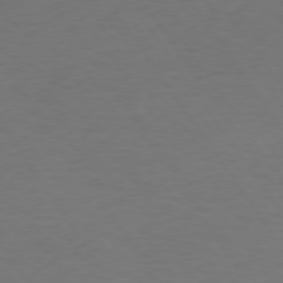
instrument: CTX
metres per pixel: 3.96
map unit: Hpe
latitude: 74.1578
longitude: -130.3090
